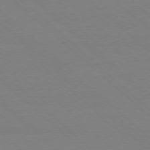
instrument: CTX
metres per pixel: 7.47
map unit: Ap
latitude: -78.1983
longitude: -85.0270
